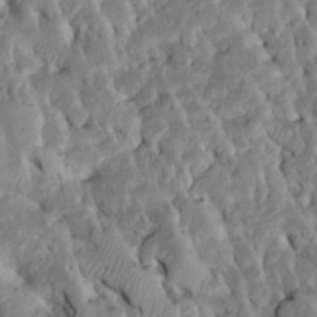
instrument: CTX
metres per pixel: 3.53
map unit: Htu
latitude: -6.7085
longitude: 145.1620
